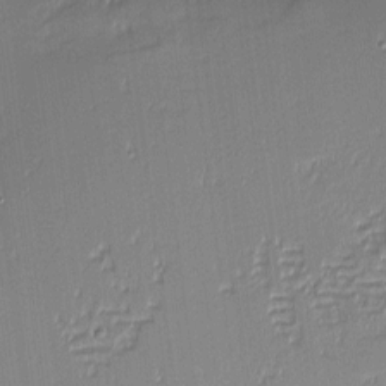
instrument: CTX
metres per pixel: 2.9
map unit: eHh
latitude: -3.0864
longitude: -83.0836
